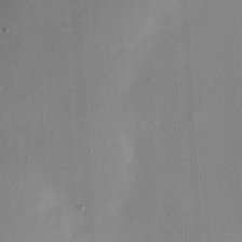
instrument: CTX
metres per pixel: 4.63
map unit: eHh
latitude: 4.7057
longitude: -68.7435
